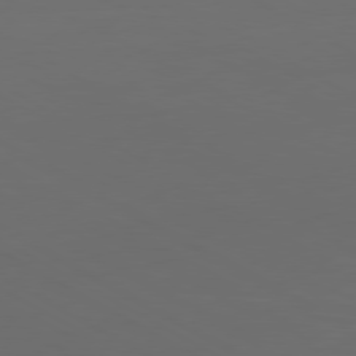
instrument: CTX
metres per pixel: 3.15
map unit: Ap
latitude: -80.5952
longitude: -60.3278
